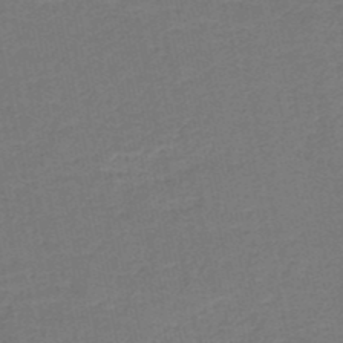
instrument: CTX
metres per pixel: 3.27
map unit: HNb
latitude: -50.4818
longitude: -49.0458
